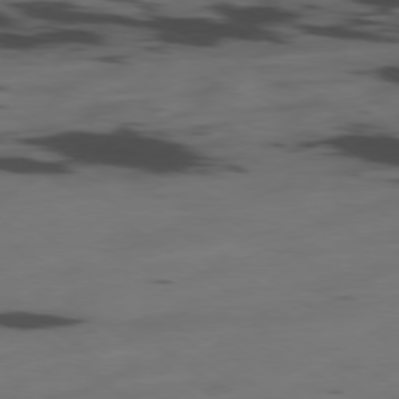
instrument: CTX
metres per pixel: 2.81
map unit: Ap
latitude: -79.3131
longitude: -62.1578
